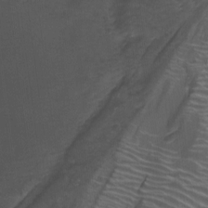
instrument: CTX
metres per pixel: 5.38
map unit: Nhu
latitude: -12.8219
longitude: -65.8206
